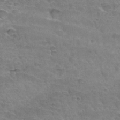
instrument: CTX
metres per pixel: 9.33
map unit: Hto
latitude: 34.7057
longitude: -44.9891
